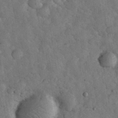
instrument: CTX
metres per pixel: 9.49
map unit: eHh
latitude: 34.1955
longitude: -68.2145
